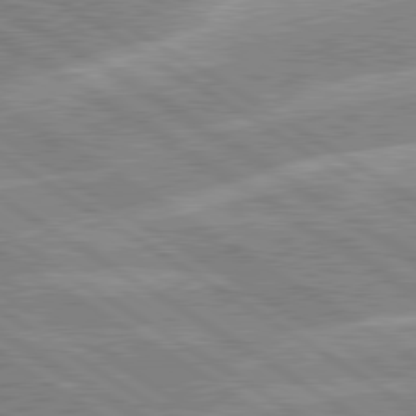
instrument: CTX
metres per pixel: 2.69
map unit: lApd
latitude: 80.0255
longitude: -130.4034
